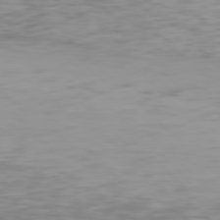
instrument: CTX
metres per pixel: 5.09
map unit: Hpe
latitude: 77.0647
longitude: -171.4048
